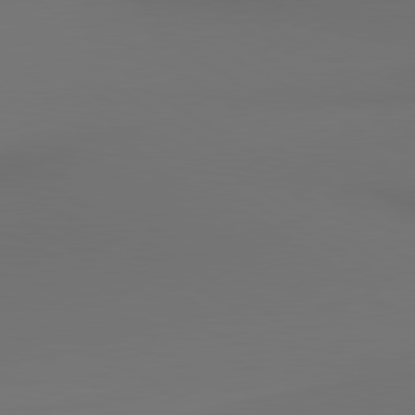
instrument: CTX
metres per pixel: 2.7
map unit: lApd
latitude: 80.4223
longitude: 155.6911
